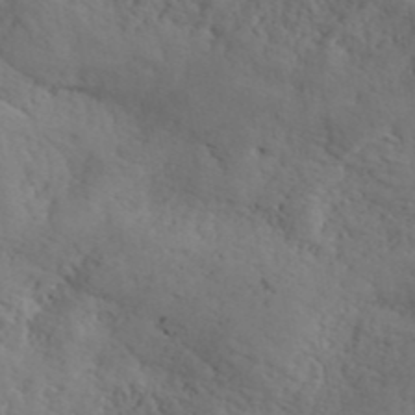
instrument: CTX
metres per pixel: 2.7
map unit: ANa
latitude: 41.1403
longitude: 52.5573
